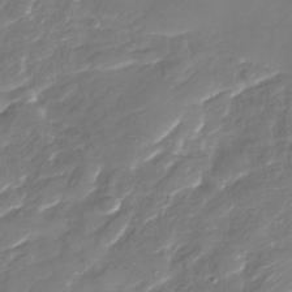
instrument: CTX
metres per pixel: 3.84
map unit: Nhu
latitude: -30.0094
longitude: -72.1389
